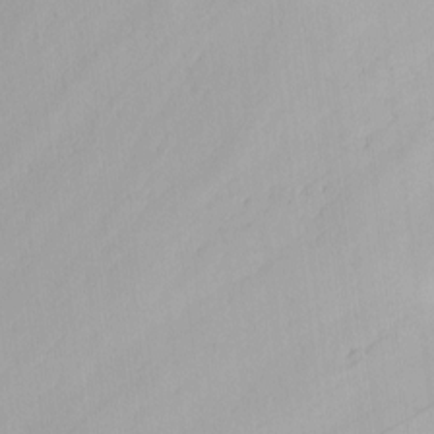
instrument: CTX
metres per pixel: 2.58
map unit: Nhu
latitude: -6.5573
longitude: -66.1577
